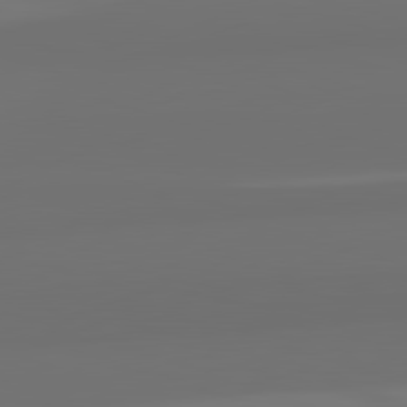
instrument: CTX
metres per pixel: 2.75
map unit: lApd
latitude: 82.5545
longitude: 161.4077
